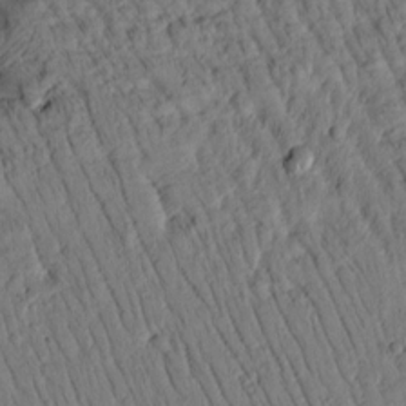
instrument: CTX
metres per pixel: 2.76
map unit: Htu
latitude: 2.5168
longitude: 178.7841
